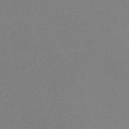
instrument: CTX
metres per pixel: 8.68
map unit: HNb
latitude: -34.8786
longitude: 52.9541
